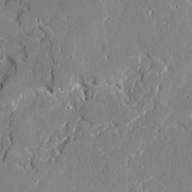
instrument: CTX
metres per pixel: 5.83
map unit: Ave
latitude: 19.6882
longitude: -127.7450
